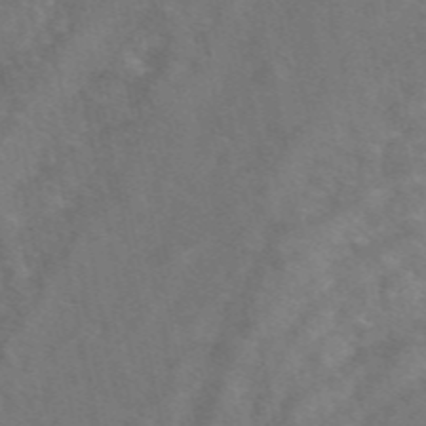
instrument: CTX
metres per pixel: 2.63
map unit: eAb
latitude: 48.3845
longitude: 118.5574
